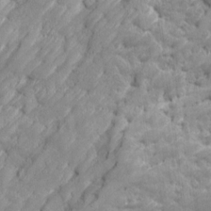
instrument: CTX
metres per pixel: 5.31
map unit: Ave
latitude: 16.9703
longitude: -135.8016
